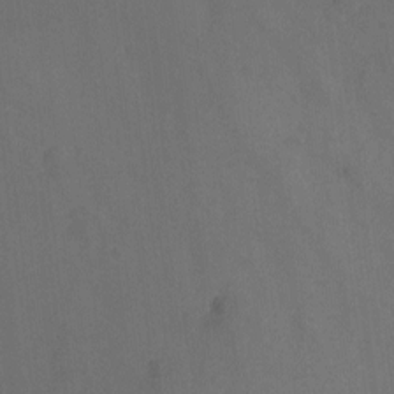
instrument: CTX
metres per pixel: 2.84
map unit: Hto
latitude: -10.2551
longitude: -36.4979
